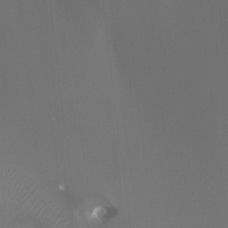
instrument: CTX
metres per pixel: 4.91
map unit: Htu
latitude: -6.9730
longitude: -48.5924
